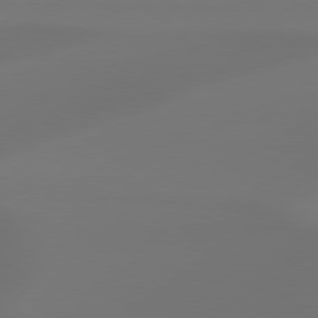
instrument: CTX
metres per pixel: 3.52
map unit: Hpe
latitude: 78.5924
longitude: -129.1592
